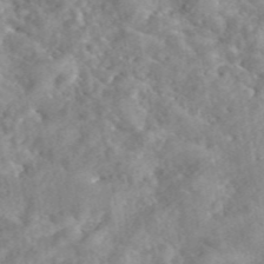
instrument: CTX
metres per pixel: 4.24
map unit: eAb
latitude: 45.8205
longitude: 127.8989
